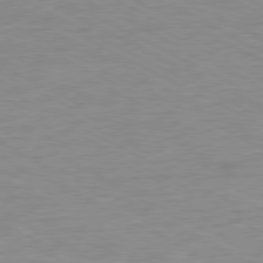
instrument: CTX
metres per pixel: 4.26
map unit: Ap
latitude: -81.0487
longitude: -86.3656
